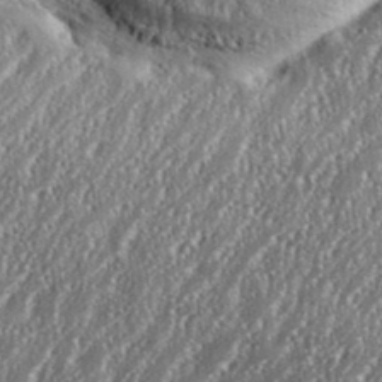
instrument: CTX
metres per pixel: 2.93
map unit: eHh
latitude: 35.5371
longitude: -132.1200
